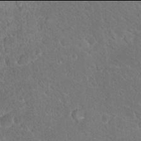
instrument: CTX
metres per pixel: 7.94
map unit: Hto
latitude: 17.9906
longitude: -37.1781
